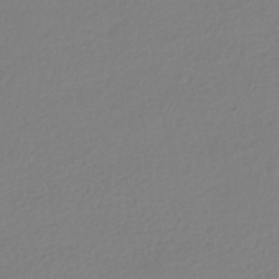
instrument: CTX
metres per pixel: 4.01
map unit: HNhu
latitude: -41.6722
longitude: 96.8597
